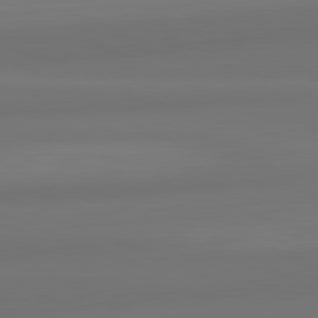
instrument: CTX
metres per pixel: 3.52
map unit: lApd
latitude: 82.0255
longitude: -172.7813
